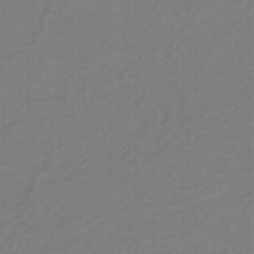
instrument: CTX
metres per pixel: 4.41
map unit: HNhu
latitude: -46.8219
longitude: 89.4265
